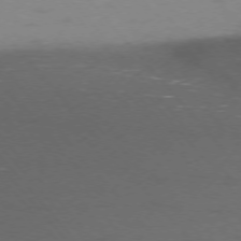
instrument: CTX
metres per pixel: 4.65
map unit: Ap
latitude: -76.1606
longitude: -70.3467
